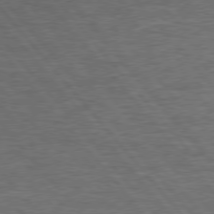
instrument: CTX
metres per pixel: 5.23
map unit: Hpe
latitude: 76.4601
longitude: -157.1025
